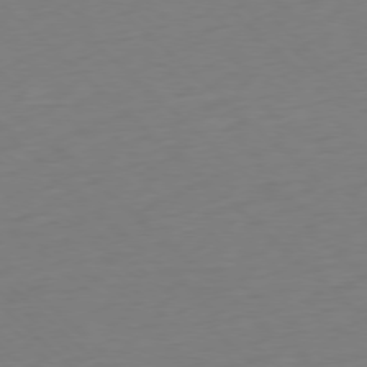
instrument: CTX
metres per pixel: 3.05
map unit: Ap
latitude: -77.8611
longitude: -91.7261
